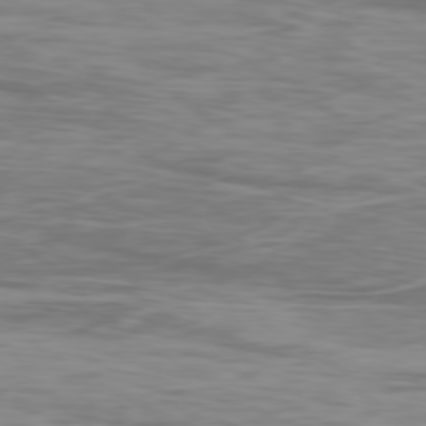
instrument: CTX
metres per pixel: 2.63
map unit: Ap
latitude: -79.1431
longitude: -75.3104
